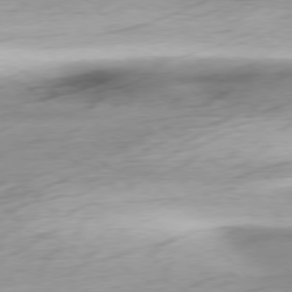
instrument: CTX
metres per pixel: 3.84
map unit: Ap
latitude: -78.3495
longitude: -71.9150
